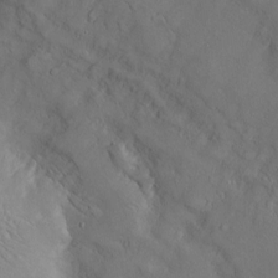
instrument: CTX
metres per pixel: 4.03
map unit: Htu
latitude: -6.5196
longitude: 160.3873
